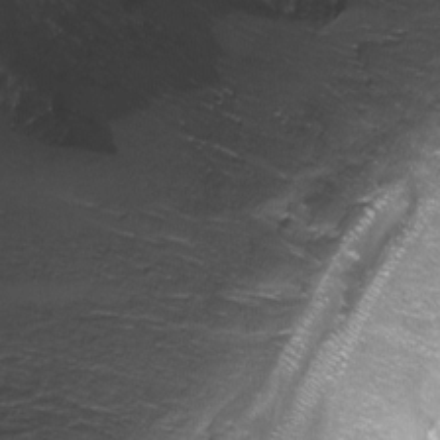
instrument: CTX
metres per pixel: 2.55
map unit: Nhu
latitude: -9.9556
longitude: -76.9702
